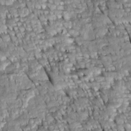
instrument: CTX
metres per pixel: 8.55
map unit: Htu
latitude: -5.5966
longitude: 153.8800
